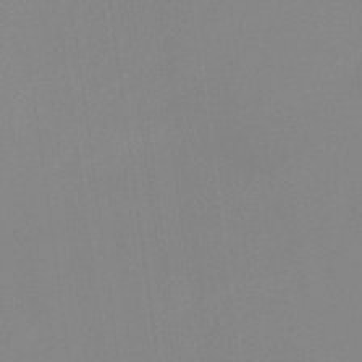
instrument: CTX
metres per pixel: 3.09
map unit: eHb
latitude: -37.1998
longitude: 75.0487
